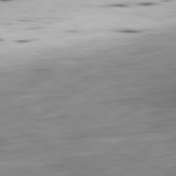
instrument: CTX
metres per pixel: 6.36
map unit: Ap
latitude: -81.2565
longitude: -69.4804
